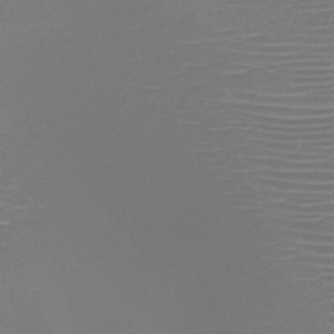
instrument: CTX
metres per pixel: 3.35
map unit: HNb
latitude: -47.0864
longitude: -42.0444
